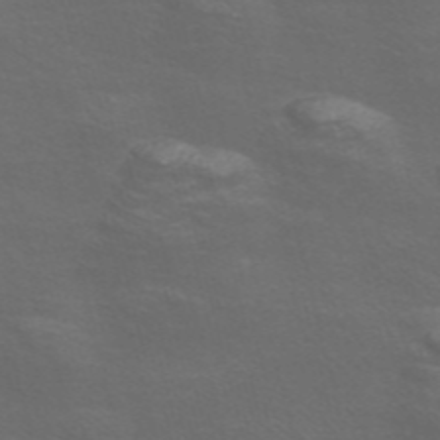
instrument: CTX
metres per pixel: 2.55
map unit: Nve
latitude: -56.5196
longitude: 54.1228
